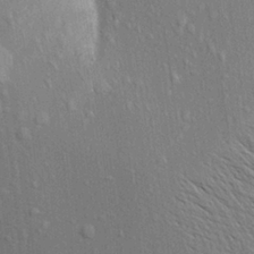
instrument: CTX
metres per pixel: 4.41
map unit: Aa
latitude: 17.9339
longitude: -149.3104
